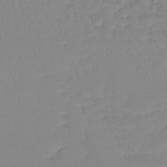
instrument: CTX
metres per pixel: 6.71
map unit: lHb
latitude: -40.2550
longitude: 68.0472
